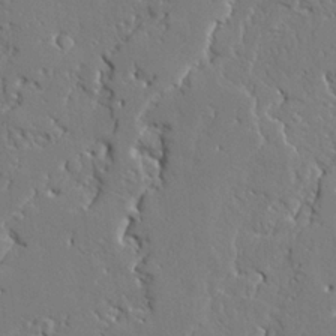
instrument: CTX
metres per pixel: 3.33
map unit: Ave
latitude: 23.6127
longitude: -129.8394
